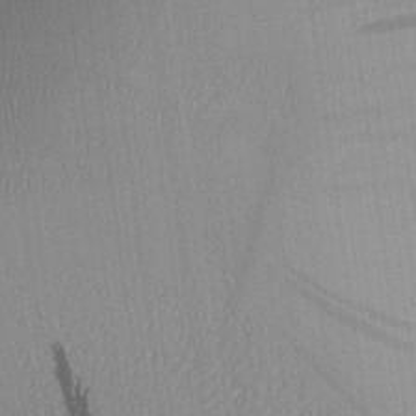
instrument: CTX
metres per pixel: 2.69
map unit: Aa
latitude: 25.0836
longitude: -135.5560
